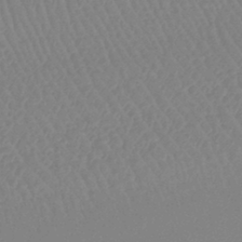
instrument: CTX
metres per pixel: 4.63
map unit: lHb
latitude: -42.7463
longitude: 75.1998
